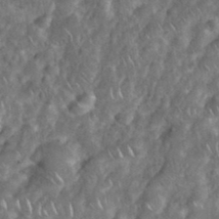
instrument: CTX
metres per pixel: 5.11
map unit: eHh
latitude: 38.2145
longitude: -58.7435
